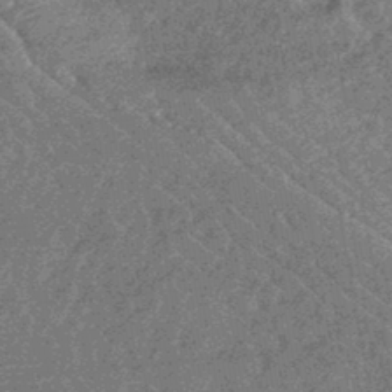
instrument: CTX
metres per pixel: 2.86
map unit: eHb
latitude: -43.6154
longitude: 87.4832
